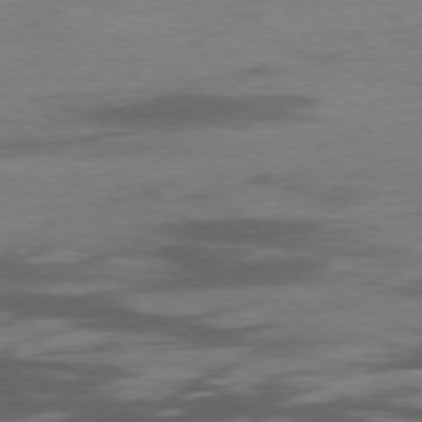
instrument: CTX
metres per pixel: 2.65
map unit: Hpe
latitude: -78.5762
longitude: -19.6127
